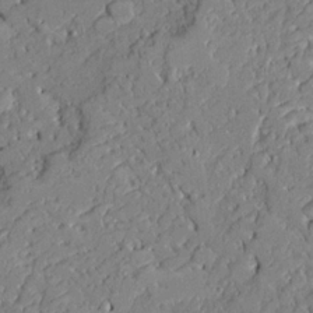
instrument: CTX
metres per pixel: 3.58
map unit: Ave
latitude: 21.8961
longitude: -128.4601
